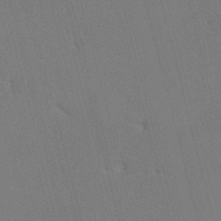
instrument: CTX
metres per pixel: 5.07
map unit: HNhu
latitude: 7.5560
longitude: 4.4629
